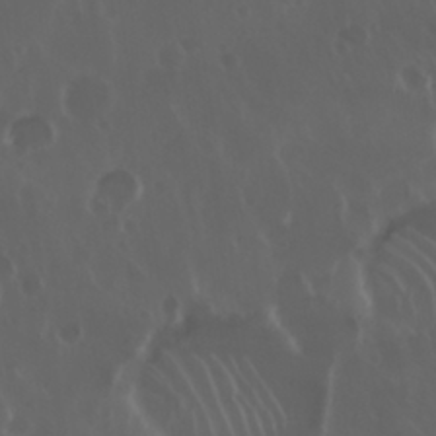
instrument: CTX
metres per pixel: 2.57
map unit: Nhu
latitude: 30.0633
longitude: -59.0647
